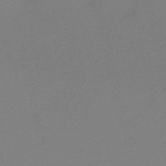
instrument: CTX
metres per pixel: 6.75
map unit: HNb
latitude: -53.6532
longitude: -49.3671
